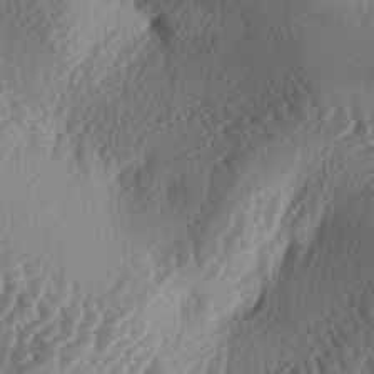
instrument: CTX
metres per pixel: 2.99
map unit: lAa
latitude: -3.9178
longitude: -127.9717
